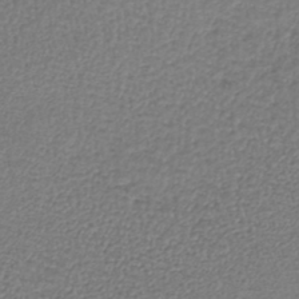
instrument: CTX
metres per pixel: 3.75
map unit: lHb
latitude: -38.5007
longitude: 62.1605
